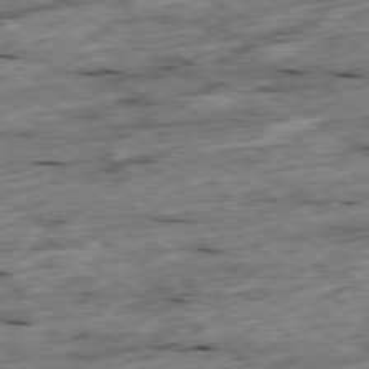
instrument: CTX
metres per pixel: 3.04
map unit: Ap
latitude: -79.5021
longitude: -88.6113
